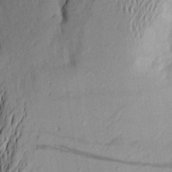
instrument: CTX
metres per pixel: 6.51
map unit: Aa
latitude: 16.1389
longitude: -147.1404
